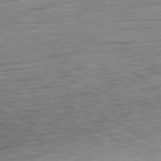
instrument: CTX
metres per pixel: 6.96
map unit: Ap
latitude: -81.8045
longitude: -68.2145
